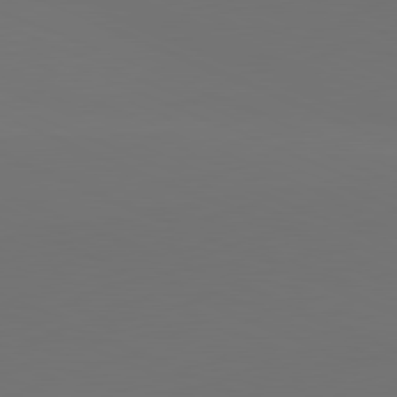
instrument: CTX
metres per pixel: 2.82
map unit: lApd
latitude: 81.5371
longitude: 146.5573
